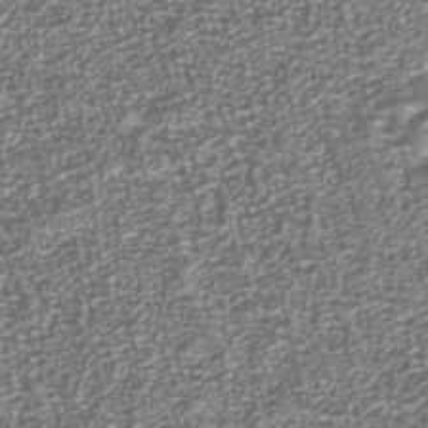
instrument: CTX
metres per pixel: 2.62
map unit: Nhu
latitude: -38.5952
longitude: -81.7450
